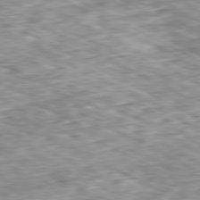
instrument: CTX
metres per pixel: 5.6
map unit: Ap
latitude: -80.8030
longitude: -87.4615
